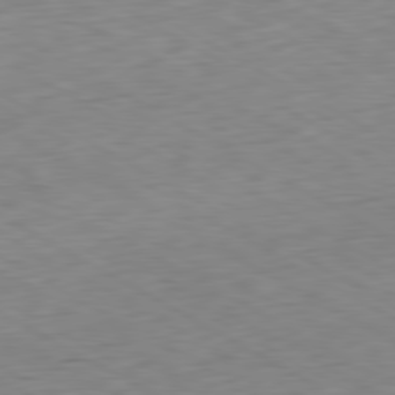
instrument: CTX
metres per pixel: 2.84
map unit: Ap
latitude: -80.6708
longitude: -71.5371
